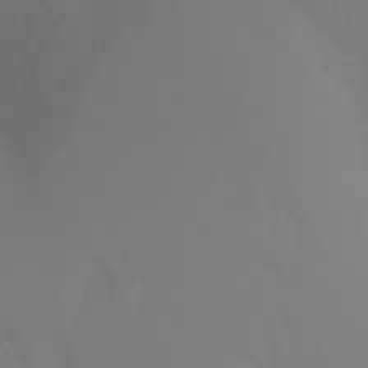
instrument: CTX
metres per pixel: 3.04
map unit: Ht
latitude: -2.6707
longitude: -27.1403
